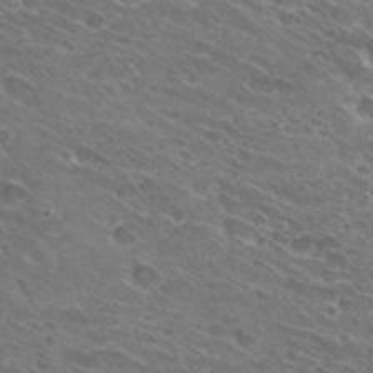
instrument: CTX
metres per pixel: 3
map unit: Hto
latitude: 30.7813
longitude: -43.9717
